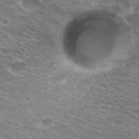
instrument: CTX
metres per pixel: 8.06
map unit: Hto
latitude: 30.4412
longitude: -44.2711
